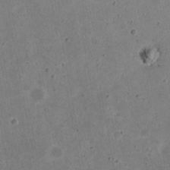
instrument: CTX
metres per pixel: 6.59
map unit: eHh
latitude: 22.1011
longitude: -67.9906
